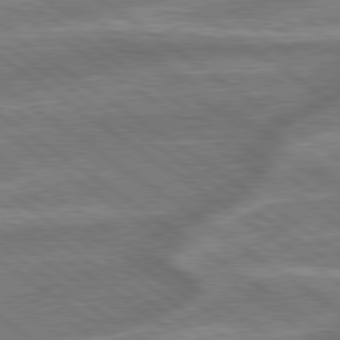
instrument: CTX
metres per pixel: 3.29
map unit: lApd
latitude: 79.4238
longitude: -171.4993
